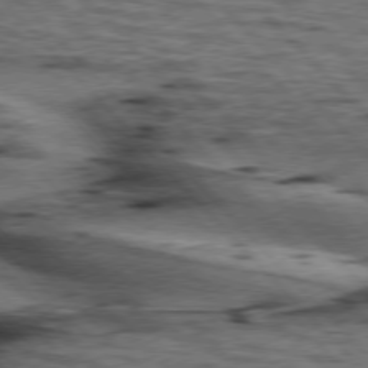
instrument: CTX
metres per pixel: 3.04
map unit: lApd
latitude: 76.5356
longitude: -72.2334
